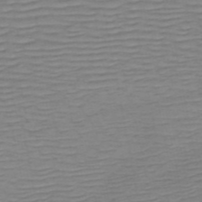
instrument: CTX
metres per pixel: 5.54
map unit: HNb
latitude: -53.9556
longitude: -44.2900
